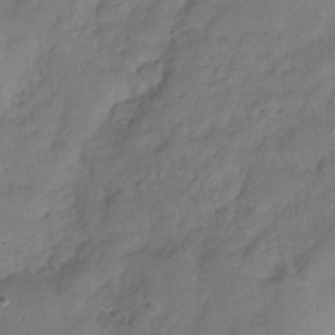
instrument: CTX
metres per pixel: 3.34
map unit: Hve
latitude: -31.1053
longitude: 96.0850
